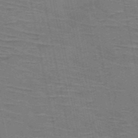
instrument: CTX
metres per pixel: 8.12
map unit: HNb
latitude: -53.5210
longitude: -45.4993
